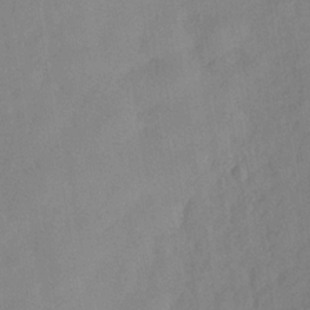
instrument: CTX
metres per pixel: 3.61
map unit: Hve
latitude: -32.2362
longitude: 92.1228
